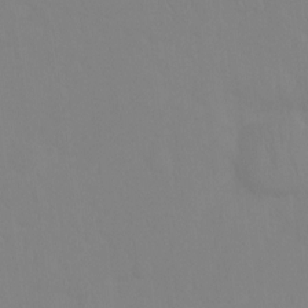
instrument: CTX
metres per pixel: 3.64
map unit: Ht
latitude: -9.5588
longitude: -34.9702
